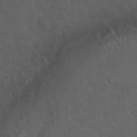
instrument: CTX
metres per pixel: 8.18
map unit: Hto
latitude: 18.9513
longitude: -54.2144
